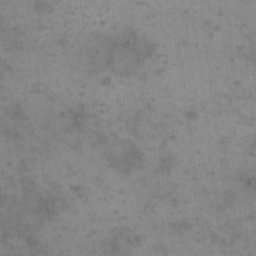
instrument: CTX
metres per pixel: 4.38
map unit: eHh
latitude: 15.9151
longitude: -67.2159
